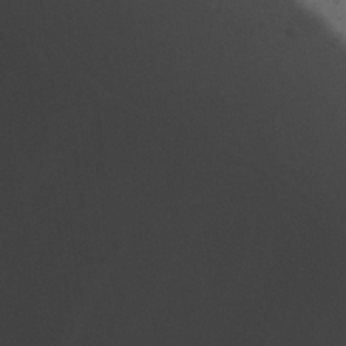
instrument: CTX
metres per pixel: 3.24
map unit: Ave
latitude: 23.0647
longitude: -131.5560
